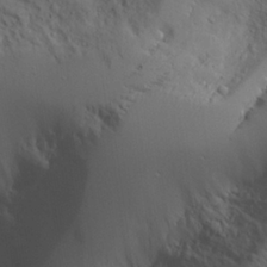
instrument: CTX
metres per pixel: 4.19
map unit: Aa
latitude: 25.1025
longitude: -126.7435
